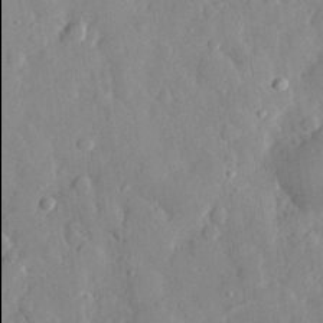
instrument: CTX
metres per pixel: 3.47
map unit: eHh
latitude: 29.2537
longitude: -77.9906
